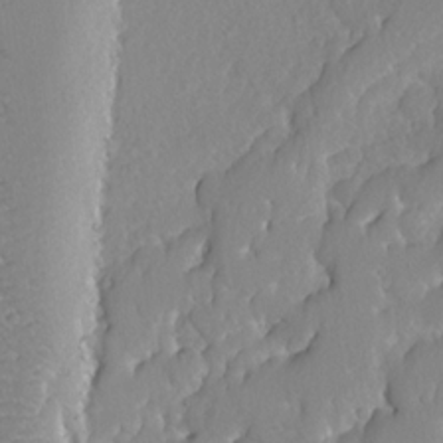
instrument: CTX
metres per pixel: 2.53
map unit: lAvf
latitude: -5.1809
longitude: -108.6868
